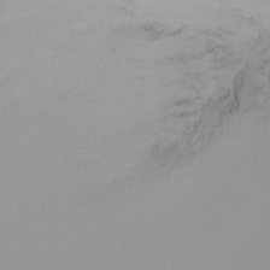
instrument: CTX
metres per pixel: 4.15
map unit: Ht
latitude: -9.6722
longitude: -31.6316
